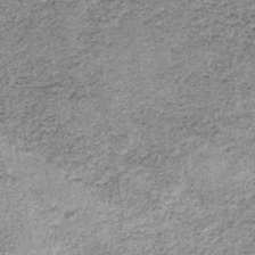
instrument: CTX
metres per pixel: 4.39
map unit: lHb
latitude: -37.6344
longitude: 66.5385
